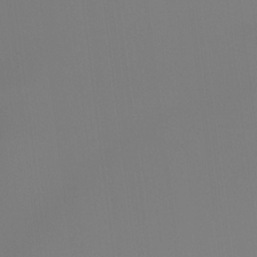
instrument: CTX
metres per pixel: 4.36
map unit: Ht
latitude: -15.1809
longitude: -50.6112
